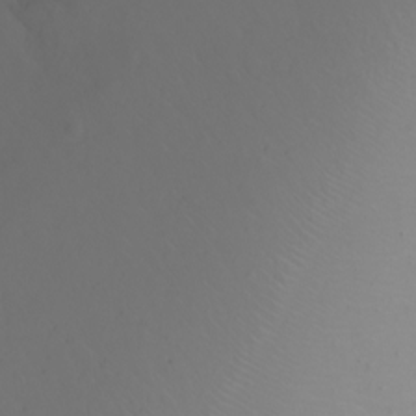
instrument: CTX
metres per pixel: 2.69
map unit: Ht
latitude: -2.8407
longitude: -61.8772
